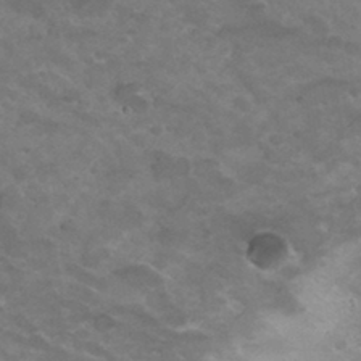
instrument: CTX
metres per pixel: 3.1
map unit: Hto
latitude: 32.3467
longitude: -48.6113
